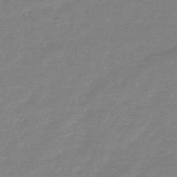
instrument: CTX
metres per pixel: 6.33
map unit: lHb
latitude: -49.0298
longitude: 79.6533
